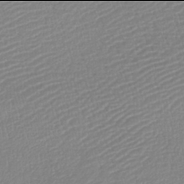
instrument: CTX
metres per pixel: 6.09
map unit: lHb
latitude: -42.0094
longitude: 74.4062
